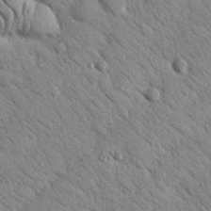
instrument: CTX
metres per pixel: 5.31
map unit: Nhu
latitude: 23.8583
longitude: -74.4223
